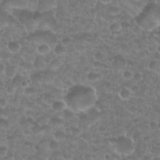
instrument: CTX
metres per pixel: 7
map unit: Nhu
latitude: 27.3293
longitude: -52.5357
